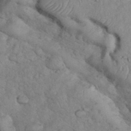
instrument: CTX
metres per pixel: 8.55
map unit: eHh
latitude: 36.1578
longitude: -64.1200
